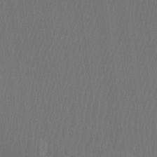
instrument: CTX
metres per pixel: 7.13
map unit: Htu
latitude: -6.8408
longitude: -68.4790
